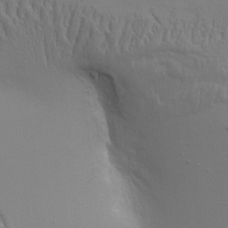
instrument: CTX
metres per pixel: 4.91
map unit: Aa
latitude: 9.4993
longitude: -130.3468
